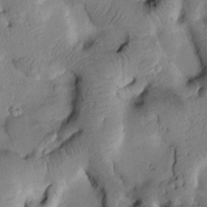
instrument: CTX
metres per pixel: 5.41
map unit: Htu
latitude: 2.3089
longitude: 179.6910
